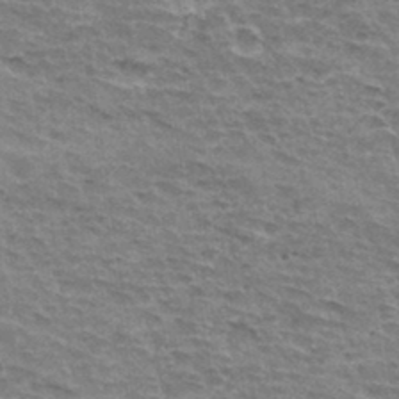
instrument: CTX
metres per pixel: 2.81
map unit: Hto
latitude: 33.9150
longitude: -45.3104
